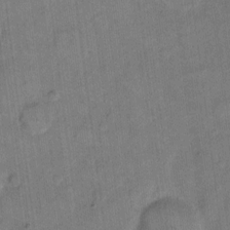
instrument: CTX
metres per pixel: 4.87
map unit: eHh
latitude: 11.6316
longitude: -65.9717
